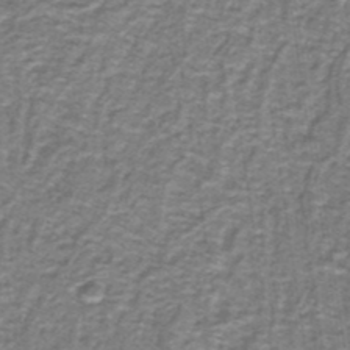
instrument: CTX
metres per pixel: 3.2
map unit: lHb
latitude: -40.4629
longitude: 55.8234
